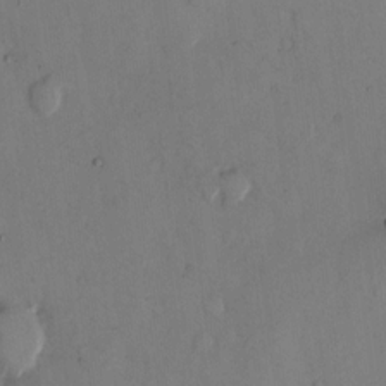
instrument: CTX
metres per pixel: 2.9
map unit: eHh
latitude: 12.7246
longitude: -62.0633
